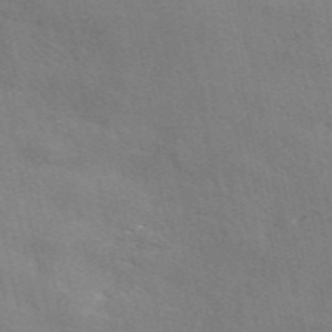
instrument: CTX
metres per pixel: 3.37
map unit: eAb
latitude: 50.7813
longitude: 116.6707
